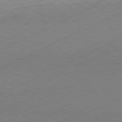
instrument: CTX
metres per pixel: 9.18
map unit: Hpe
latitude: -81.6722
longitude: 12.1039
